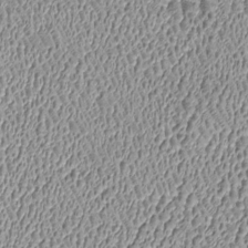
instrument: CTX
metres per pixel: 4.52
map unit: Htu
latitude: -6.9164
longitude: 156.9542
